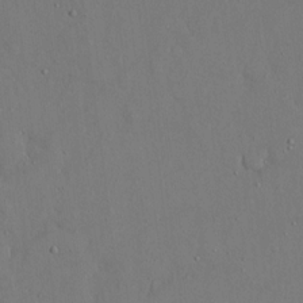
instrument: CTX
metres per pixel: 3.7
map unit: eHh
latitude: 15.9151
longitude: -70.8569
